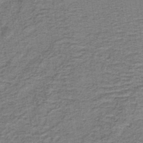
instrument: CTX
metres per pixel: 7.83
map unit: lHb
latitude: -40.9164
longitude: 55.3321
